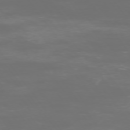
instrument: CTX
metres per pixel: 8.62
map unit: Ap
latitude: -74.6519
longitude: -75.9717
